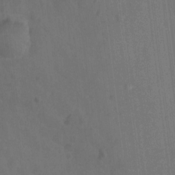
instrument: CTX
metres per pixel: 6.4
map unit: Hto
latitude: -10.1606
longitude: -36.3090
